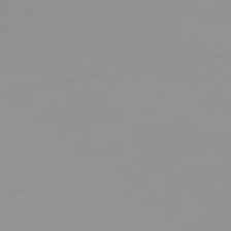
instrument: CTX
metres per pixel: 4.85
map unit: Ap
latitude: -79.7666
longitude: -68.8191
